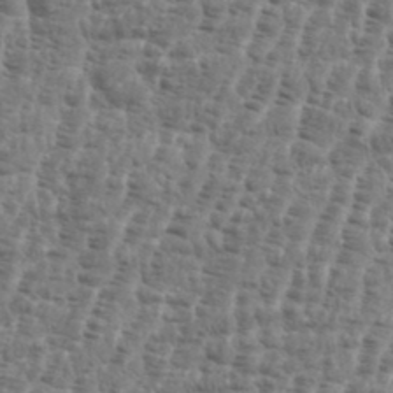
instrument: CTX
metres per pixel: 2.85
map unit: eHh
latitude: 36.4979
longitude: -136.4790
